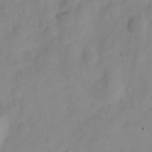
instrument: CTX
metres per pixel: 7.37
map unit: Nve
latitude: -22.3118
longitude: 106.3873
